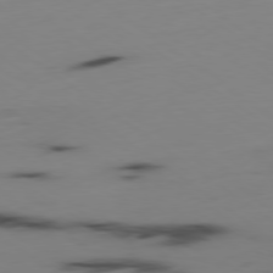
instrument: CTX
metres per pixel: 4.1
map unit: Hpe
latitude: -79.3509
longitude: 13.9556
